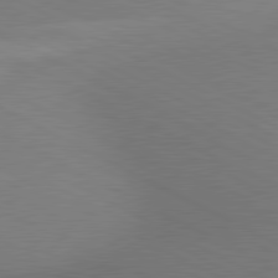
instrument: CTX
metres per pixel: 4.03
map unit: lApd
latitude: 80.6868
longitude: 139.5966
